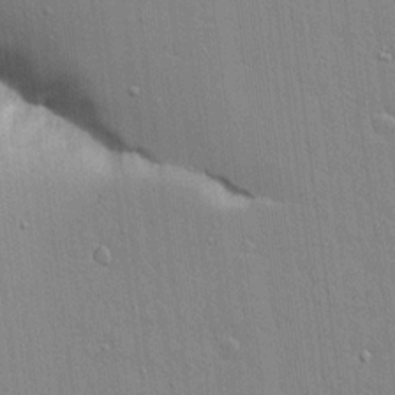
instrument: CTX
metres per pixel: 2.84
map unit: lAvf
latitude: 15.8395
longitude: -128.1956
